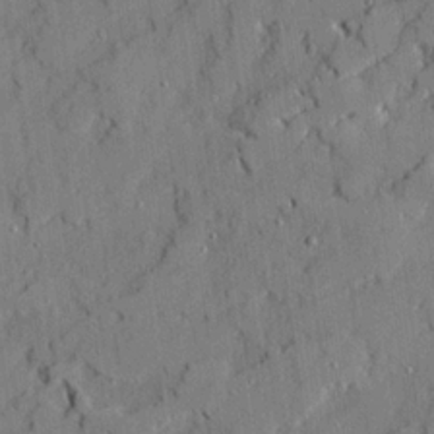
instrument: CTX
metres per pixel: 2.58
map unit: Ave
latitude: 21.4238
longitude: -129.5182
